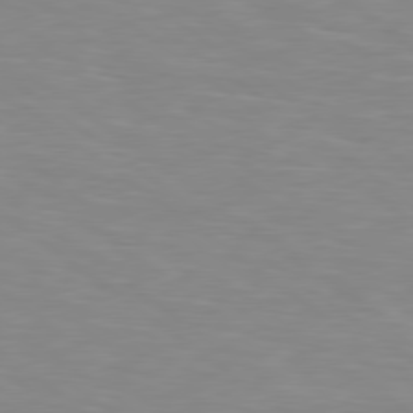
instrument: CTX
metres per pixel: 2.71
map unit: Hpe
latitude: 78.6491
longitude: 174.8030
